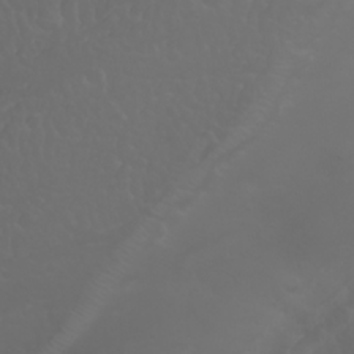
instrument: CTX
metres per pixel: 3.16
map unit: Nhu
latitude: 22.9703
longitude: -64.7057
